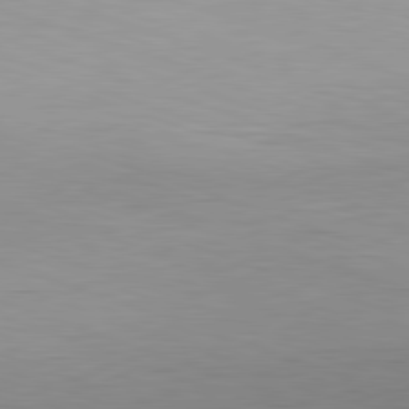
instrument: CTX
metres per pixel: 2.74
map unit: Hpe
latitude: -82.0283
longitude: 10.4629
